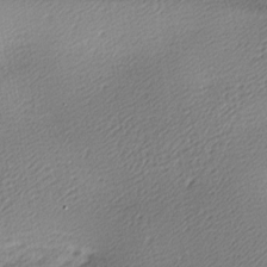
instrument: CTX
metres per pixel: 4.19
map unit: lAa
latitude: -10.1228
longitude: -126.6680
